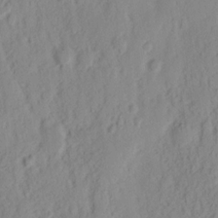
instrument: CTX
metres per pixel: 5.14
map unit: Nhu
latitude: 16.1956
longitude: -73.5560
